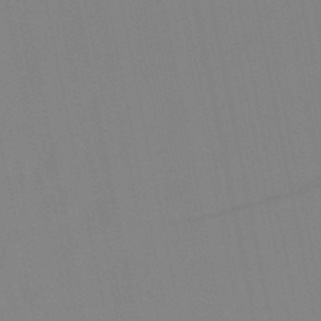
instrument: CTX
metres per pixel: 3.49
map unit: lHb
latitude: -48.9920
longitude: 70.2173
